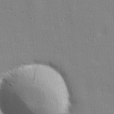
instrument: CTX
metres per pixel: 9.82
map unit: lHvf
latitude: 24.2900
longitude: 142.5006
